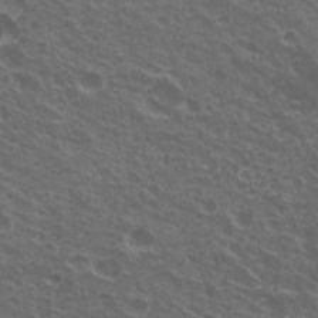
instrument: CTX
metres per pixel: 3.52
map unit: Hto
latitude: 21.7450
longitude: -30.9514
